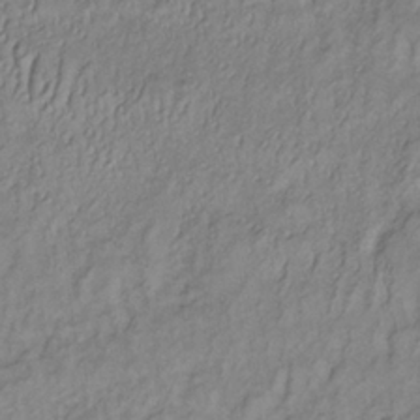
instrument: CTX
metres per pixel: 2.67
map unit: lHb
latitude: -35.5777
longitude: 69.7855
